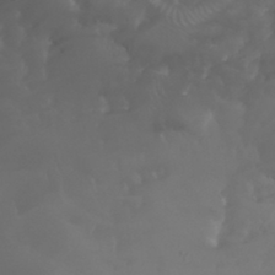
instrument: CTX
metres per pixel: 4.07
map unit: Nhu
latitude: 30.3090
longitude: -57.6127
